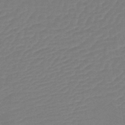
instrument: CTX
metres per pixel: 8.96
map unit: lHb
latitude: -44.3306
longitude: 79.7666
